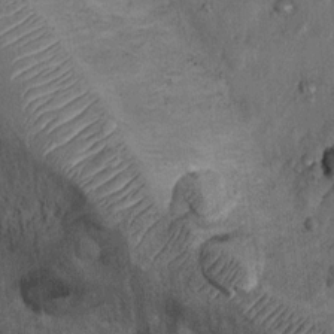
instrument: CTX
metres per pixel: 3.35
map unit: Nhu
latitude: 5.5560
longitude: -23.2726
